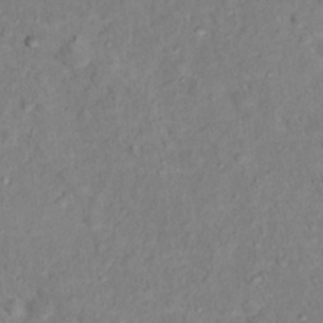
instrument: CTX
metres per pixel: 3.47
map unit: Hto
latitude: 14.1011
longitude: -37.6127
